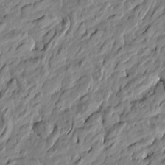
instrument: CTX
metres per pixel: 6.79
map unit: Htu
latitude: -5.2376
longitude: 177.9556
